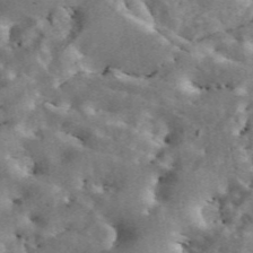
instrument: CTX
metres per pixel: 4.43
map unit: ANa
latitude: 45.2726
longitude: 30.1983
